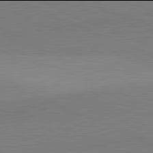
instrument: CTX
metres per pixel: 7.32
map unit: lApd
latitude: 81.9906
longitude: 138.8975
